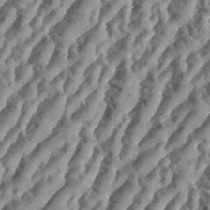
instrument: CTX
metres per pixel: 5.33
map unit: Aa
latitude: 34.6112
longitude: -136.6869
